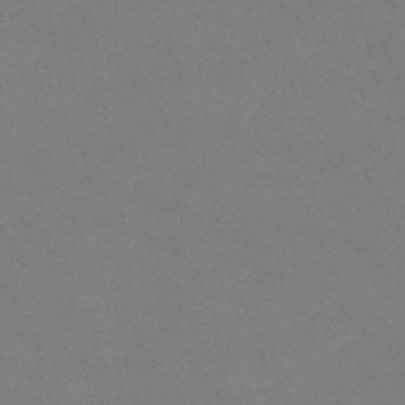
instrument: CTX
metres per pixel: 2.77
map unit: lHb
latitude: -38.4629
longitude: 74.3873
